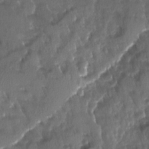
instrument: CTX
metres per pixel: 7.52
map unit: Ave
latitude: -11.3888
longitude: -119.2726
